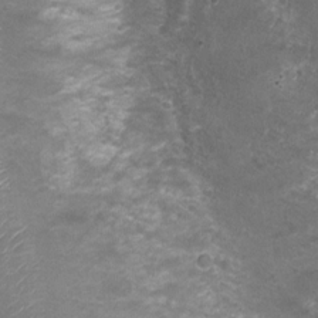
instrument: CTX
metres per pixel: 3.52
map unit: Nhu
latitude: 3.6694
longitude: -17.5182
